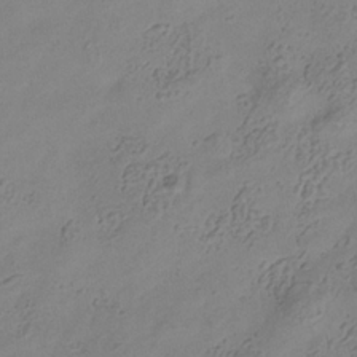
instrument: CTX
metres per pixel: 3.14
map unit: Hve
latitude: -34.4251
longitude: 88.5007
